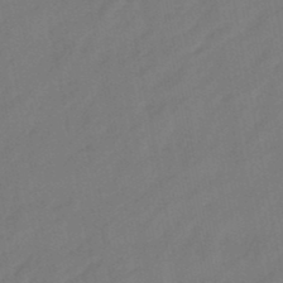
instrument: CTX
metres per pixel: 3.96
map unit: eHb
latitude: -47.1242
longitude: 80.7652
